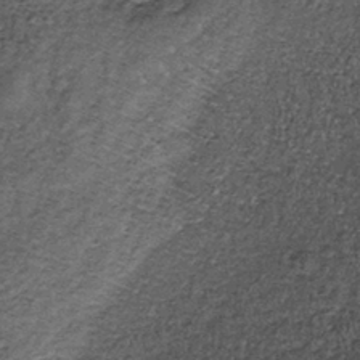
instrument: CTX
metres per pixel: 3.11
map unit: lHb
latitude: -38.9164
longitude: 66.2929
